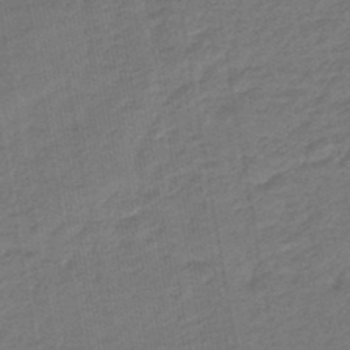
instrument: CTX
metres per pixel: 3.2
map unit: eHb
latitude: -46.8219
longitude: 88.1606
